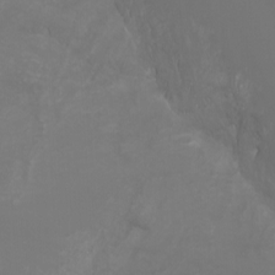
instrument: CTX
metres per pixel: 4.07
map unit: Htu
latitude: -11.6911
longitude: -72.9136
